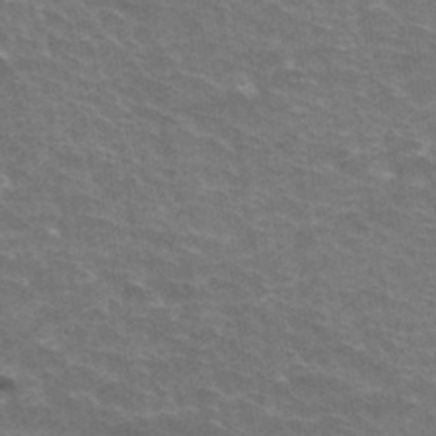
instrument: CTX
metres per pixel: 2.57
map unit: Hto
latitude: 34.6679
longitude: -40.2900
